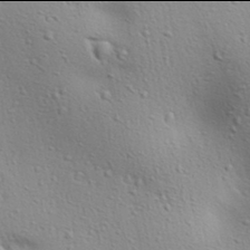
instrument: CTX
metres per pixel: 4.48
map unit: lAa
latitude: 17.9906
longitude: -138.7246
